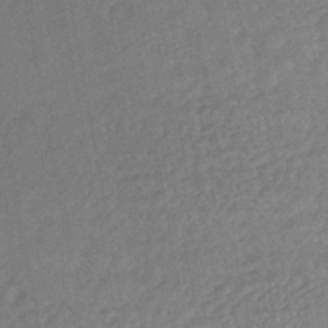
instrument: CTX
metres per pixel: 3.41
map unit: HNhu
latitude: -44.0472
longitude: 92.1228
